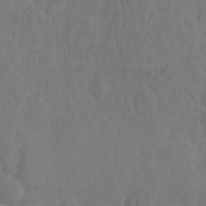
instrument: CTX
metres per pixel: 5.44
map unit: eHh
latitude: -2.5762
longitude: 14.7275
